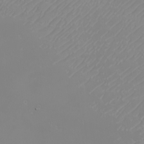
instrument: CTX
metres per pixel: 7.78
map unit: eHh
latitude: -6.2550
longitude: -88.4601
